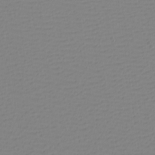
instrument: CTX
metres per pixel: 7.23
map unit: eHh
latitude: -4.0472
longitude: -86.2144
